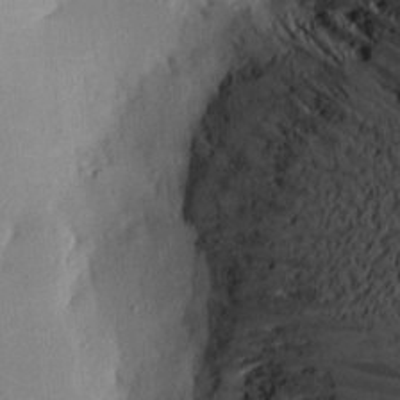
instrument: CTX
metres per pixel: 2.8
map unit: Aa
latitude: 20.9892
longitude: -143.4427
